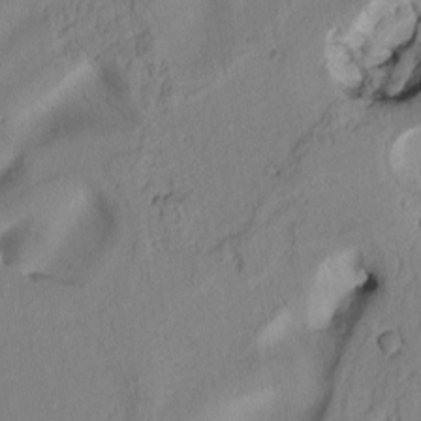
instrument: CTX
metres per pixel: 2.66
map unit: Htu
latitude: 1.4993
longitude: 175.5210
